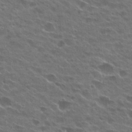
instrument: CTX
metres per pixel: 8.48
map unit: Hto
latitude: 25.8772
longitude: -42.8191
